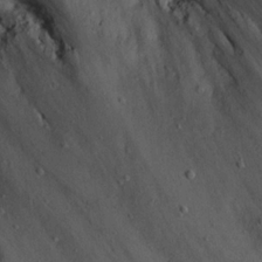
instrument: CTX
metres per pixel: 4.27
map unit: eHh
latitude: 22.8380
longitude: -67.5371
